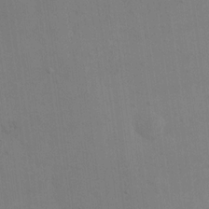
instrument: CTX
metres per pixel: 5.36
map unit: eHh
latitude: 17.4049
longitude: -67.1781
